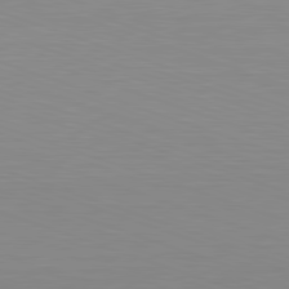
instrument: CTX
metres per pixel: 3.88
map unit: Hpe
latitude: -82.7463
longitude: 7.5966
